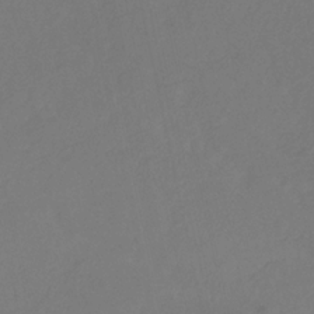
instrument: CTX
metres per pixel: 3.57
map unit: eHb
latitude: -29.6911
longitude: 66.4251
